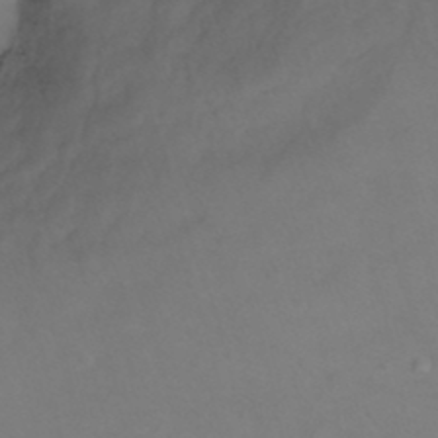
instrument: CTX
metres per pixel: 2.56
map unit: Ht
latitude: 5.7827
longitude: -29.6694
